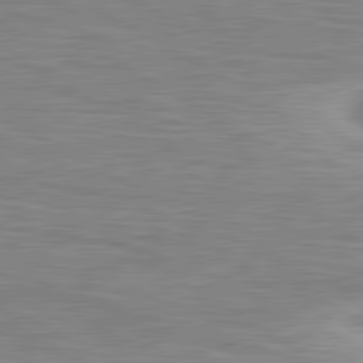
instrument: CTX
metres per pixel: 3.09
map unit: lApd
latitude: 80.8191
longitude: 173.7666
